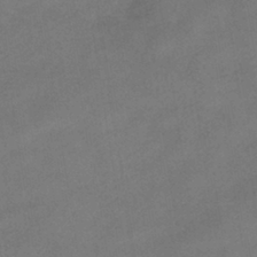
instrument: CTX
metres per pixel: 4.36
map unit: HNhu
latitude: -39.9556
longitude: 96.1795
